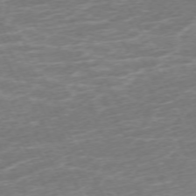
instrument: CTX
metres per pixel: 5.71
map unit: Ap
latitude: -73.1998
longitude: -70.1956
